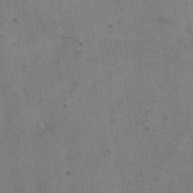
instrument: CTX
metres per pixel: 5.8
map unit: eHh
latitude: 24.1766
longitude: -65.3293
